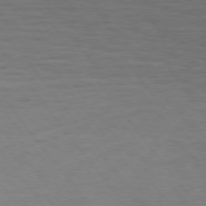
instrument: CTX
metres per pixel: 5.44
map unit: Hpe
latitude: 74.6679
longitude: -131.3671
